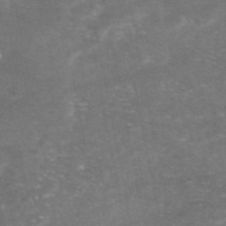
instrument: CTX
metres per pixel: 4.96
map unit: eAb
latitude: 47.2537
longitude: 120.0850
